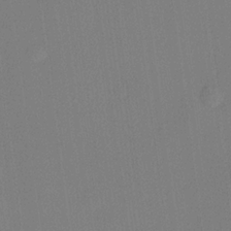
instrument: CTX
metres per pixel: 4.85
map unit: lHvf
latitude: 22.5357
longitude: 140.8975
